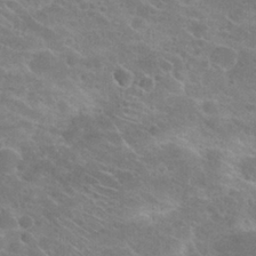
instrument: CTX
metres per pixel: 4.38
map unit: Hto
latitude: 23.5371
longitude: -43.7639
